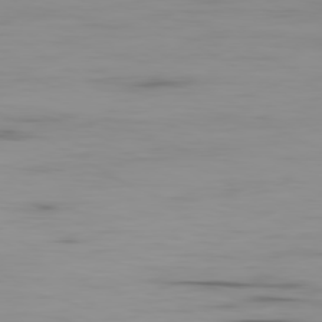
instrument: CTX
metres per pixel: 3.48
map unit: Ap
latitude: -79.8989
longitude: -77.5749
